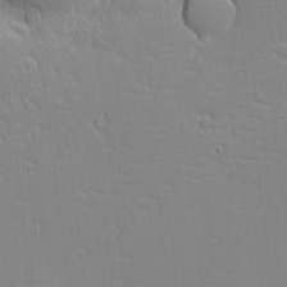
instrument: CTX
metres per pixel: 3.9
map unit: eHh
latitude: -3.5588
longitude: -80.4223
